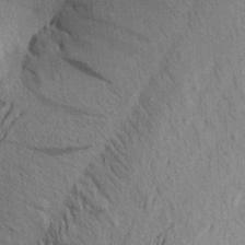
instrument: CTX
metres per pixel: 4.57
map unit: Aa
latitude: 21.3671
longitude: -144.2522
